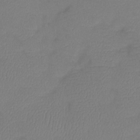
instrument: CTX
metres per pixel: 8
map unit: Htu
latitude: -13.5966
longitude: -45.3670
